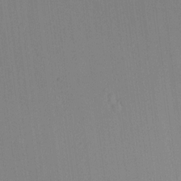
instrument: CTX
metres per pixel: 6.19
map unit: lHvf
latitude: 18.4412
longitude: -112.6301
